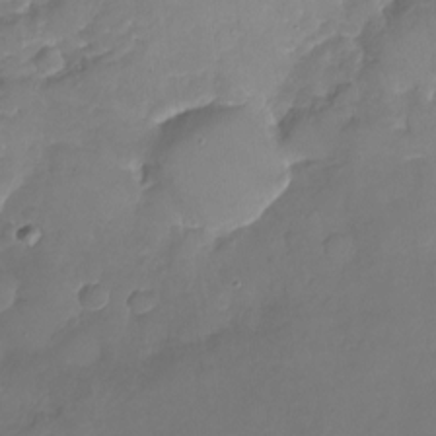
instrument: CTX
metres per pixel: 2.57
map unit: Nhu
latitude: -18.8597
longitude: -57.2914
